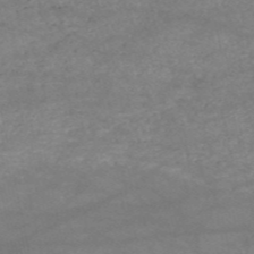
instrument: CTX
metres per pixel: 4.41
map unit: HNb
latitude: -53.6532
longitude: -41.4615
